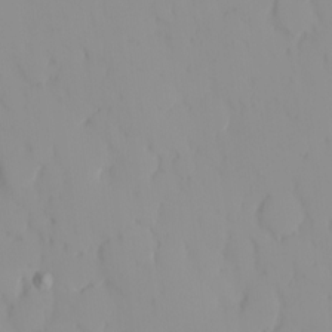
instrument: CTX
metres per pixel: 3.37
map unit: eHh
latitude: -1.1809
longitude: 20.1228
